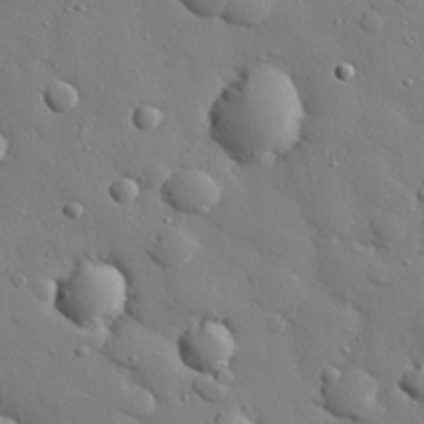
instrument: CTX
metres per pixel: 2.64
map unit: eHh
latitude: 28.0255
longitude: -78.4223
